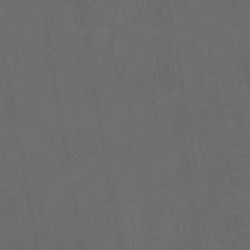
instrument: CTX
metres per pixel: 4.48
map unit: lHb
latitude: -44.8219
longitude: 72.8219
